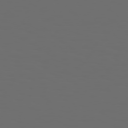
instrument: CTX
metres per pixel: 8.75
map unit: Hpe
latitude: 73.7450
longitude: -127.5938
